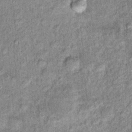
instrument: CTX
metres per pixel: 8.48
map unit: Hto
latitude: 15.5560
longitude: -34.9135
